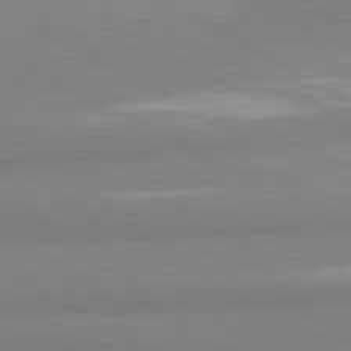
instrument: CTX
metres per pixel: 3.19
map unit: lApd
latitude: 81.3482
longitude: -179.8773
